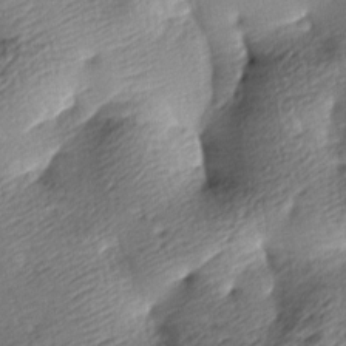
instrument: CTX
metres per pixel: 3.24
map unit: lAa
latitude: -9.0486
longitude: -126.6680
